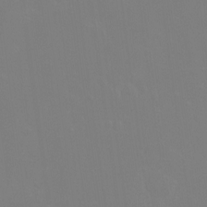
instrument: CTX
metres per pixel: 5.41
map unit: Hto
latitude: -7.3887
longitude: -38.5168
